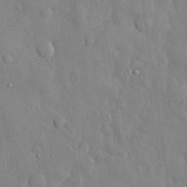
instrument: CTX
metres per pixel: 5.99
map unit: eHh
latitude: 29.5182
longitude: -79.2726
